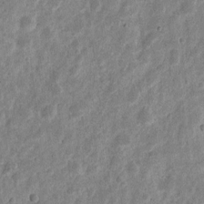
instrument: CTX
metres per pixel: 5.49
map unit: eHh
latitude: 8.0822
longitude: -71.6316
